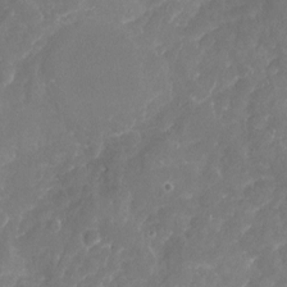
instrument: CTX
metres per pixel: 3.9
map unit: Nhu
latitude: -17.1998
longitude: -57.8961
